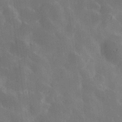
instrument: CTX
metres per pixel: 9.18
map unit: Hve
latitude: 28.6868
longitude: 145.7856
